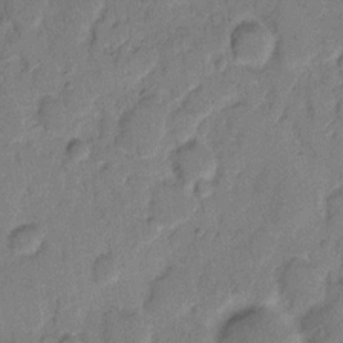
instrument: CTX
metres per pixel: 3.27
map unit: eHh
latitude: 9.6127
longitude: -65.2915
